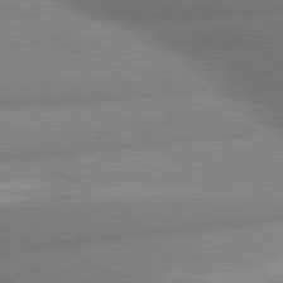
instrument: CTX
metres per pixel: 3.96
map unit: lApd
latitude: 80.2145
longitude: -162.0822
